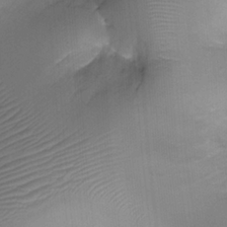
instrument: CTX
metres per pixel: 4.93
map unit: Ht
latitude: -18.2739
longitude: -44.6868
